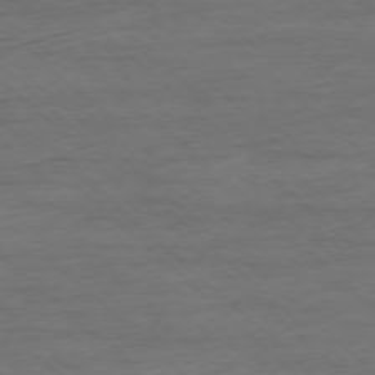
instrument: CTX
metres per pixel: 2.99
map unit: Ap
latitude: -77.5210
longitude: -93.6694
